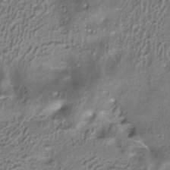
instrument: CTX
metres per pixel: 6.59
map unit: ANa
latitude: -36.7274
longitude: 95.2565
